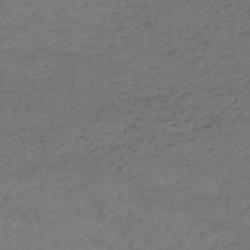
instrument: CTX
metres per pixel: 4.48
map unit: HNb
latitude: -55.8045
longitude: -44.4223
